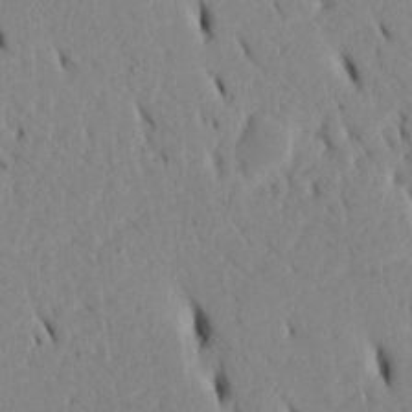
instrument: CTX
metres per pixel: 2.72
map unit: Htu
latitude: 3.2915
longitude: 152.5384
